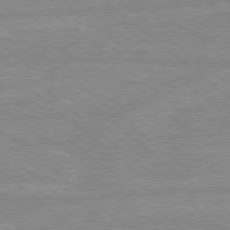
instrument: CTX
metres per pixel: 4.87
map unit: Hpe
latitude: 78.3845
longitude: -156.0822
